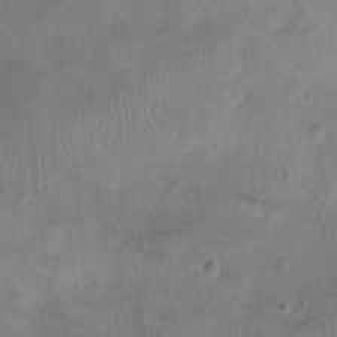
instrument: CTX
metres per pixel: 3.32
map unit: Nhu
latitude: 0.7057
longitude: -15.3293
